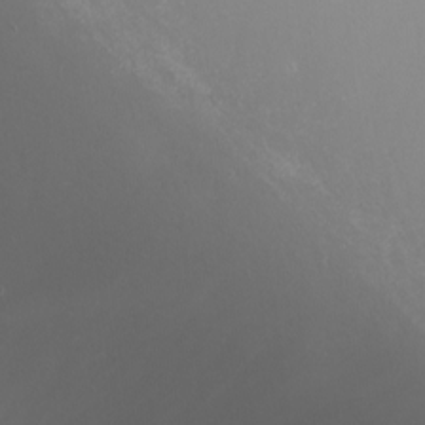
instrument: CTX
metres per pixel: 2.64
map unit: Nhu
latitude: -7.3509
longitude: -75.9528
